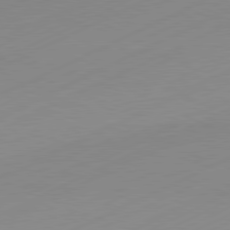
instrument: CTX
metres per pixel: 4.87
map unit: Hpe
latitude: -82.0472
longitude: 12.3873
